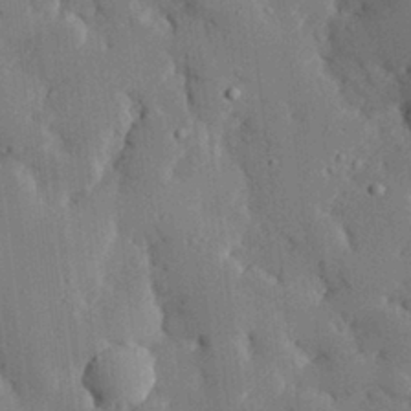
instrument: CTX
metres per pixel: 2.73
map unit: eHh
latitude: 29.4804
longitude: -80.4979
